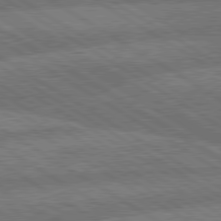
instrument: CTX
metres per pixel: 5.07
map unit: lApd
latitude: 79.9150
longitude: -162.5924
